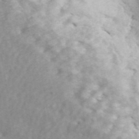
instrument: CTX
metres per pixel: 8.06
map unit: ANa
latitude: 44.0633
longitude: -85.3860
